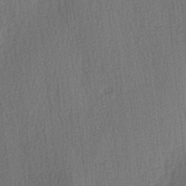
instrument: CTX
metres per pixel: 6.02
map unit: Ave
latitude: 3.4426
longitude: -111.7072
